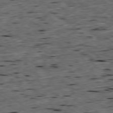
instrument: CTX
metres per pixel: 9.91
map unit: Ap
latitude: -79.4832
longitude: -90.7246
